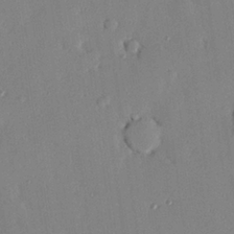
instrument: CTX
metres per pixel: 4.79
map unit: Hve
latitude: 25.3103
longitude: -91.0081
